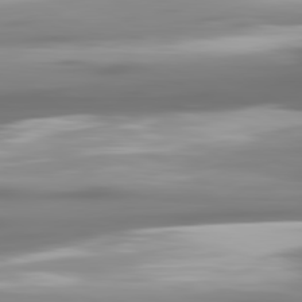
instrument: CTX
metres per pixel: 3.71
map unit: lApd
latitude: 81.2537
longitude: -139.2537
